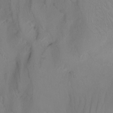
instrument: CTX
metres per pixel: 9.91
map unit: Nhu
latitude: -6.9919
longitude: -94.6302
